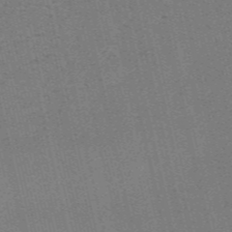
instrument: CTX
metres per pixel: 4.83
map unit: HNb
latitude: -55.7478
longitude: -42.0822
